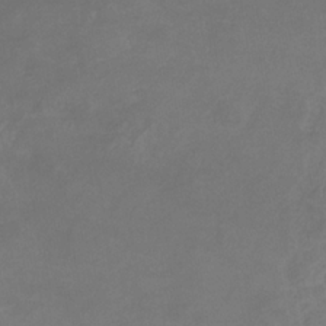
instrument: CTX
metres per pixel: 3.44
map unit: eHb
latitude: -33.0298
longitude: 72.1039
